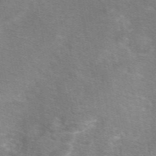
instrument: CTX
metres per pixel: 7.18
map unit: eAb
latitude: 48.4601
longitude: 118.6707
